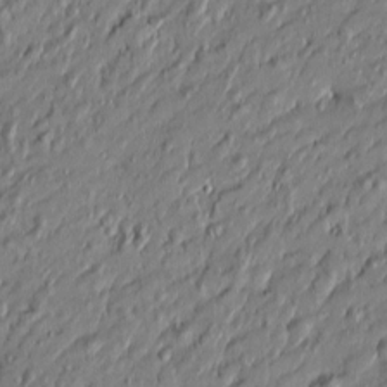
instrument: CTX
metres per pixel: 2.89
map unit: Htu
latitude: -6.6140
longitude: 177.9178
